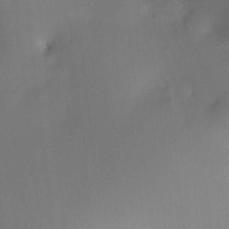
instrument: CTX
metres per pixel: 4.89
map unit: HNhu
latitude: 8.4034
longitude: 8.8408
